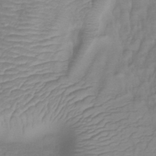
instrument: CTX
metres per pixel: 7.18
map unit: lHb
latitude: -41.2754
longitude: 78.5951
